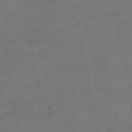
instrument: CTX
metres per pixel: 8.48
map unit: HNb
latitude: -53.5777
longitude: -46.5168
